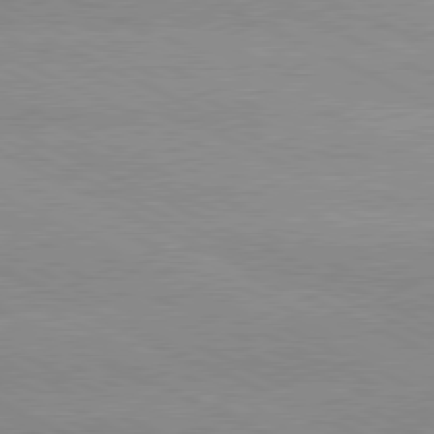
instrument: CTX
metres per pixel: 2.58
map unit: lApd
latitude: 79.8961
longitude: -128.4979
